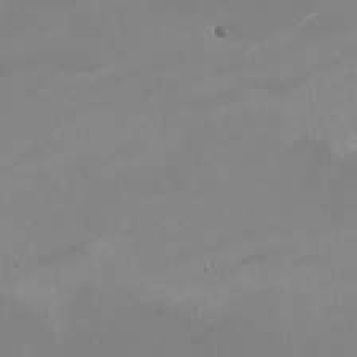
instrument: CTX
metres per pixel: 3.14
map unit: Nhe
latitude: -19.7478
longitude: 143.6910
